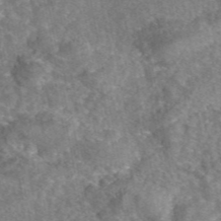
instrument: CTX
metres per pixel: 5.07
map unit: eAb
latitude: 45.7260
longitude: 107.1620
